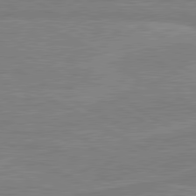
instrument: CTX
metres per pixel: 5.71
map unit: lApd
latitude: 80.4601
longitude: 169.0675
